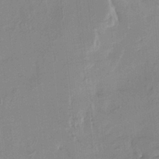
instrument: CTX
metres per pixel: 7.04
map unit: HNhu
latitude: 4.4412
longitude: 14.1795
